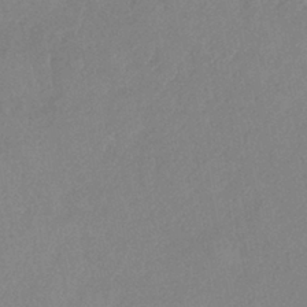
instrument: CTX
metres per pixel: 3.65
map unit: eHh
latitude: -40.9919
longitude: 120.4062
